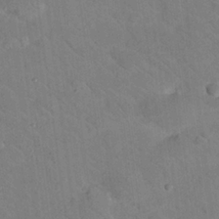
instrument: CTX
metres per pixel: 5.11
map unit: Nhu
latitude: 24.2711
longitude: -73.7639
